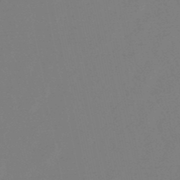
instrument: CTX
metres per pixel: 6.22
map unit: lHb
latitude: -49.1620
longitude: 69.6910
